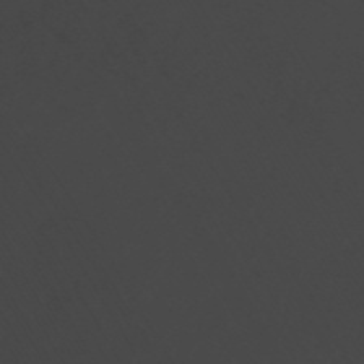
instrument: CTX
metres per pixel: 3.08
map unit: ANa
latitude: -44.8597
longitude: 104.9352
